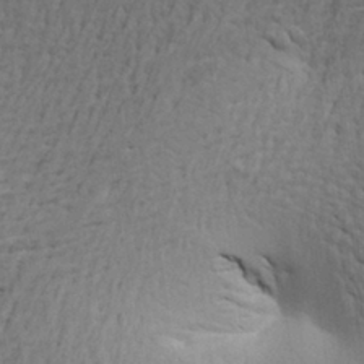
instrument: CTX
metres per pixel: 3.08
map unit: Aa
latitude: 26.4601
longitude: -143.4049
